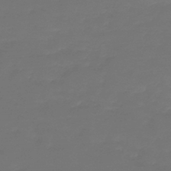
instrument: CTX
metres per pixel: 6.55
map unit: lHb
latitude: -43.7855
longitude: 62.6896
